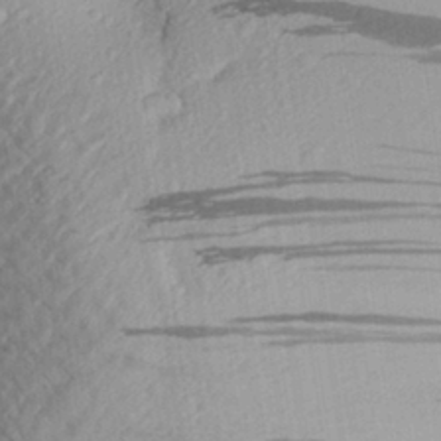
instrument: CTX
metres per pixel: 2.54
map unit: Aa
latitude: 30.1011
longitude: -136.2145
